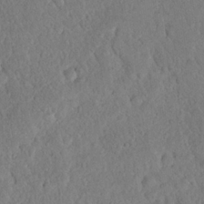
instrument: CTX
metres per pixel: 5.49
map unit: eHh
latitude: 19.4426
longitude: -62.6491
